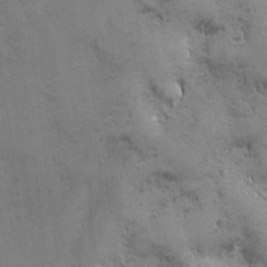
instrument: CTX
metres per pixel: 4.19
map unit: Ave
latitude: -7.4265
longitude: -120.2712
